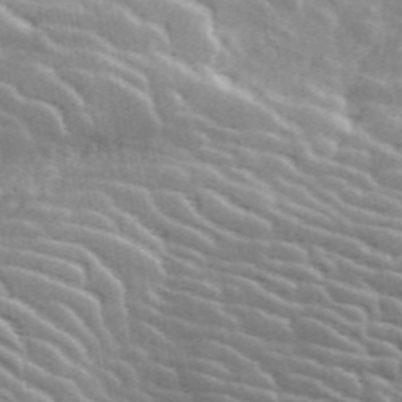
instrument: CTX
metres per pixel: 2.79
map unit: ANa
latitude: 44.2711
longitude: 46.9164
